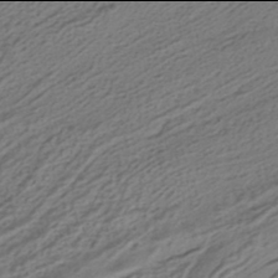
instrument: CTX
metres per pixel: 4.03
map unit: HNhu
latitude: -42.0094
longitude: 105.4076
